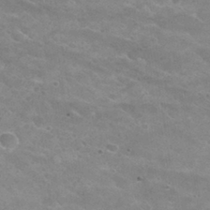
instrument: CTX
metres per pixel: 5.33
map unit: Hto
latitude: 30.2901
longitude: -46.4601
